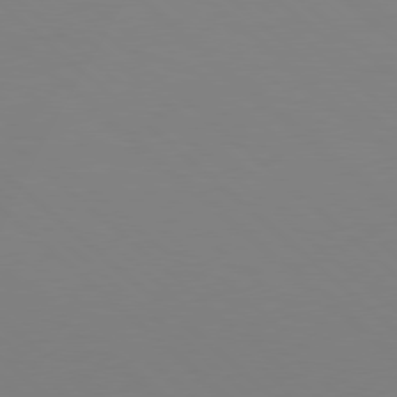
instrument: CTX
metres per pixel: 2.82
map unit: Hpe
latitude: 78.0444
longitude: -165.5371
